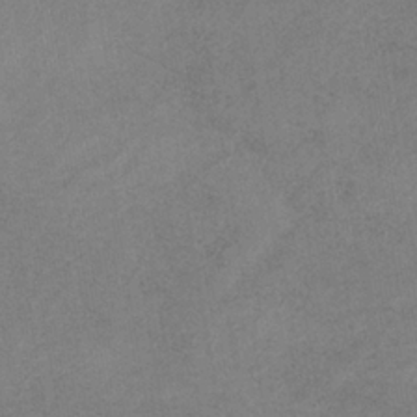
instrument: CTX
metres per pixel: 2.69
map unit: HNb
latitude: -32.2173
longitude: 62.0850
